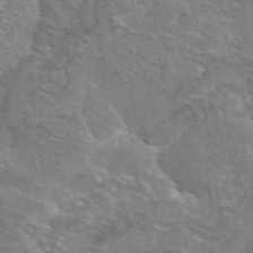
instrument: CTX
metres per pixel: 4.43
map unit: eAb
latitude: 45.2726
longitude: 106.3118
